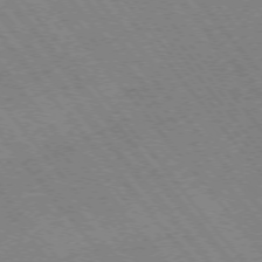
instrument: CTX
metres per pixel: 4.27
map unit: Ap
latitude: -75.2943
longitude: -86.9891
